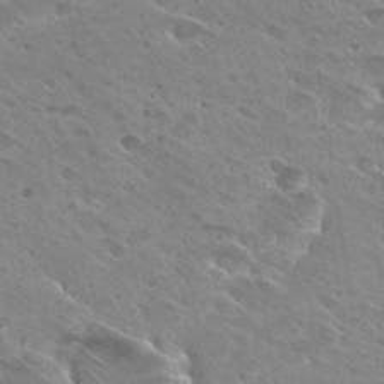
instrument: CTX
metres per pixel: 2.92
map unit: Hto
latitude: 26.8569
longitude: -40.6868
